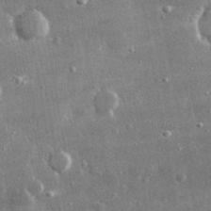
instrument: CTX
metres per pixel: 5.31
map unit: lHvf
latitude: 31.5183
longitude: -91.1781
